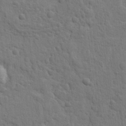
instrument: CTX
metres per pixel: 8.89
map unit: lAvf
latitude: -8.8219
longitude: -120.4223
